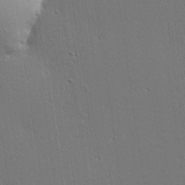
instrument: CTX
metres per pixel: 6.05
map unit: lHvf
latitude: 19.4237
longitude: 142.0661
